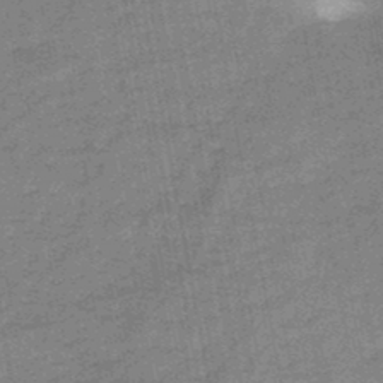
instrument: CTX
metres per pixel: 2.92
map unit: HNb
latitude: -46.8408
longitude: -36.3656
